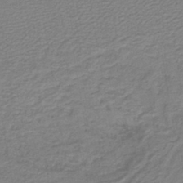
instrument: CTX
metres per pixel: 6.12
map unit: lHb
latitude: -41.5021
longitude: 53.6155
